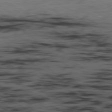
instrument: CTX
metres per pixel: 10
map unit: Ap
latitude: -80.6141
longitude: -92.4601
